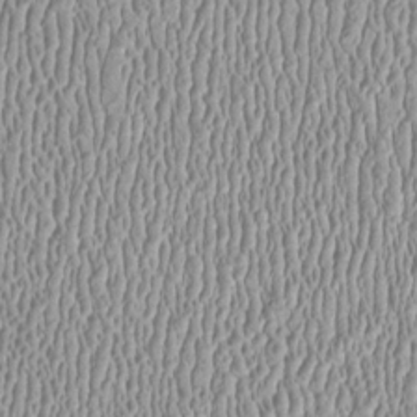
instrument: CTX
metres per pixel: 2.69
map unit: HNhu
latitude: -0.7653
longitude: 1.0298
